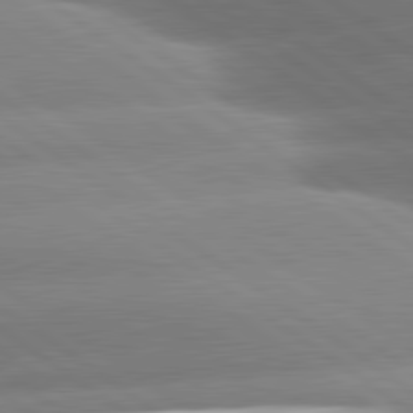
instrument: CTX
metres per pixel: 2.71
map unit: lApd
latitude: 81.0269
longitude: -157.8394
